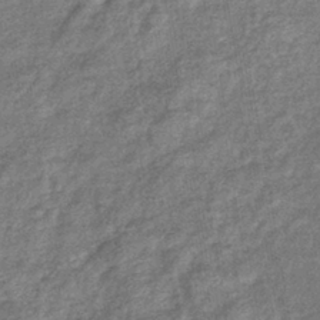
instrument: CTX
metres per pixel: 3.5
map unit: eHb
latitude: -39.8611
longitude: 81.0298
